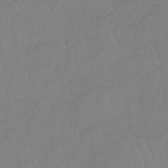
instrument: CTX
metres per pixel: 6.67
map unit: lHb
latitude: -40.9542
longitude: 61.6533
